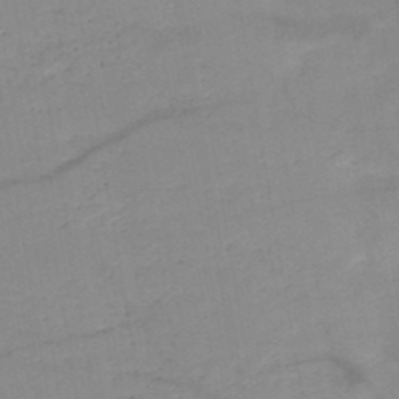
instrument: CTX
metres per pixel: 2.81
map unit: HNb
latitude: -49.6722
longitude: -39.9528
